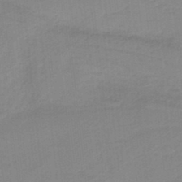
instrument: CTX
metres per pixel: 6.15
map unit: HNb
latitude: -36.4629
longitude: 55.8423
